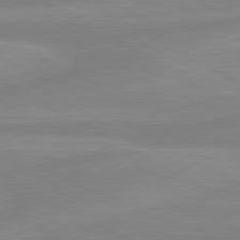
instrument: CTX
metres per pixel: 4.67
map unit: lApd
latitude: 80.5357
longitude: -168.3279
